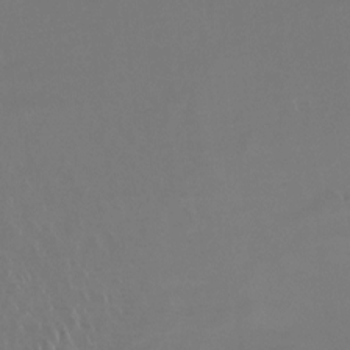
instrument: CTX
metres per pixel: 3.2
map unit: Htu
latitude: -14.7841
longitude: -47.2348
